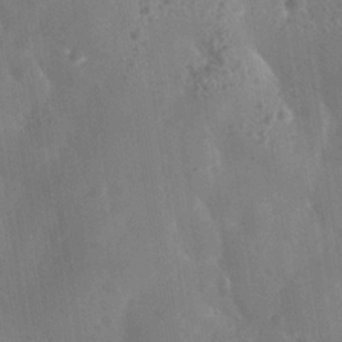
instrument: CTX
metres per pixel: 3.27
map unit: Nhe
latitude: -36.3684
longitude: -130.3279
